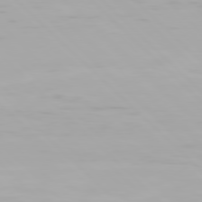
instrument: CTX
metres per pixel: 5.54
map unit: Hpe
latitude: 77.3103
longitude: -164.1767
